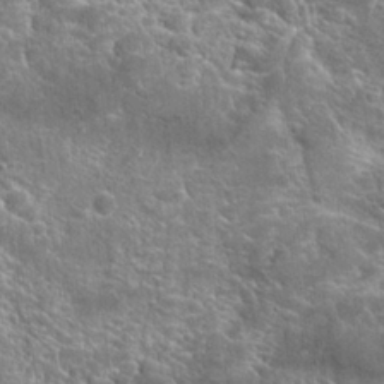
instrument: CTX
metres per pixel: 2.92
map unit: Hto
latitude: 25.3292
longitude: -44.2333
